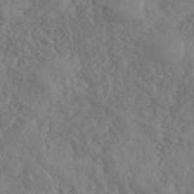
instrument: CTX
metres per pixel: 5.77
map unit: ANa
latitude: 43.1970
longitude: 55.0109
